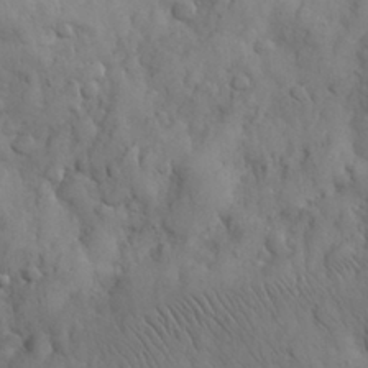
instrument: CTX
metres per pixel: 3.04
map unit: eHh
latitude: 31.1781
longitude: -68.9325
